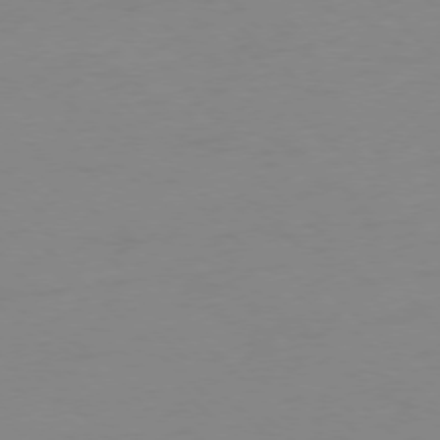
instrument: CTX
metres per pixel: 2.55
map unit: Ap
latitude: -77.2187
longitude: -78.0444
